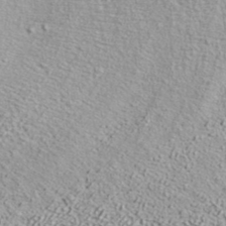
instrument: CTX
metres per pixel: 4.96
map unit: ANa
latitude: 37.4049
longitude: 18.3306
